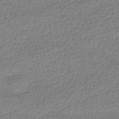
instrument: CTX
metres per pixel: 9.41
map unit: HNhu
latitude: -43.3509
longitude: 96.1984
